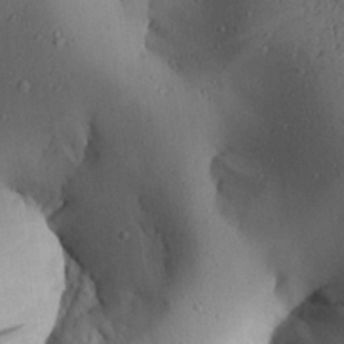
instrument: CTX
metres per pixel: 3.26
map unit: Aa
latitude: 27.8961
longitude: -133.5749
